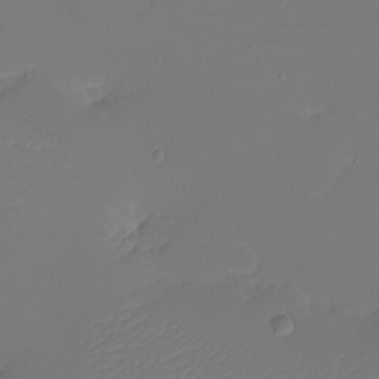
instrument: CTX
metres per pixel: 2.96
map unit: eHh
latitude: -5.8611
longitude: -83.6693
